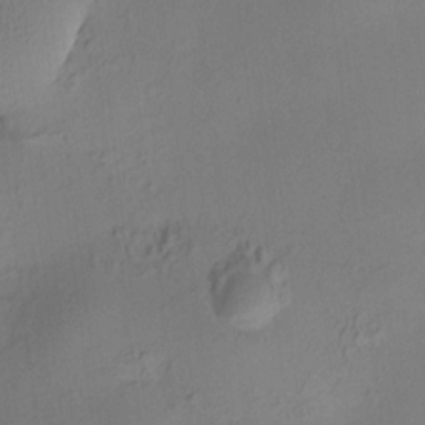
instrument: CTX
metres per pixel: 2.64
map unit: HNhu
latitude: 8.3656
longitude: 15.2754
